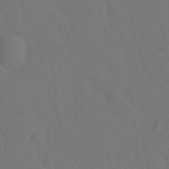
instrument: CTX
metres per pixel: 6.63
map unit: Hto
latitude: -2.5762
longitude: -34.6679
